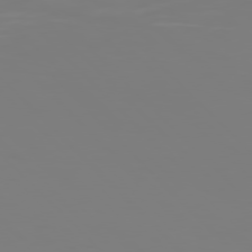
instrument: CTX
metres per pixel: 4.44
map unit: Hpe
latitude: 77.3481
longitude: -136.4034
